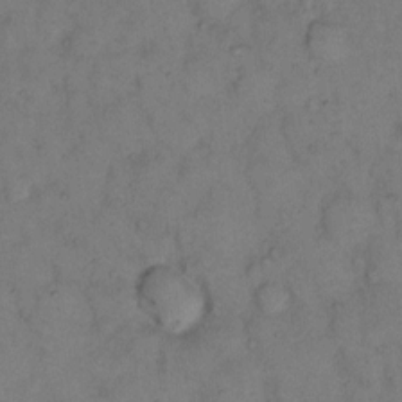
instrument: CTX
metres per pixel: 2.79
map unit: eHh
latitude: 12.7624
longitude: -63.1026
